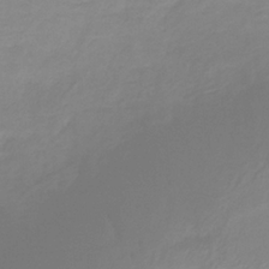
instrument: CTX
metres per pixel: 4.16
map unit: HNb
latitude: -32.7464
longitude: 60.9353
